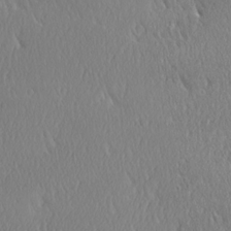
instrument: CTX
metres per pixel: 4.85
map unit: Ave
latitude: 21.3860
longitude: -136.6869
